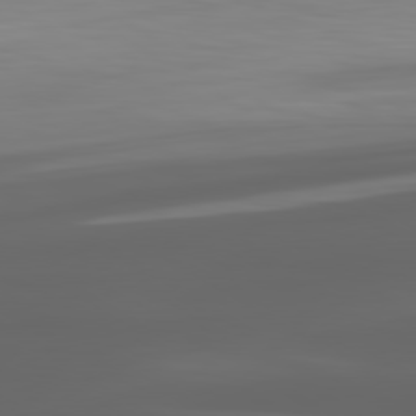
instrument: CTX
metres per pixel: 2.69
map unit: lApd
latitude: 80.2900
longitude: -92.4034
